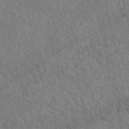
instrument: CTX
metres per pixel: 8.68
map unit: eAb
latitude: 51.1214
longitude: 113.5966
